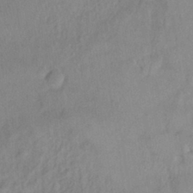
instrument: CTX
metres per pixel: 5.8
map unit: Ht
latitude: -1.0865
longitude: -33.0836
